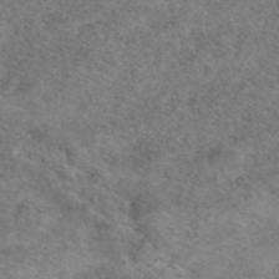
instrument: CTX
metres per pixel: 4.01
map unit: eAb
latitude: 49.7261
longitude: 106.8786
